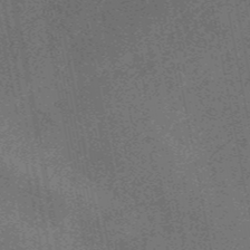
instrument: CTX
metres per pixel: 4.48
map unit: HNb
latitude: -52.6707
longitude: -49.4048
